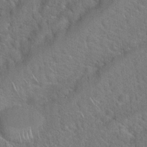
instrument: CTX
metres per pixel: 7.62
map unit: Hto
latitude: 19.5182
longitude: -51.1025
